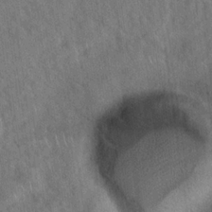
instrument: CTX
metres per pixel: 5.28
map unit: Hto
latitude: 19.9339
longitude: -53.4049
